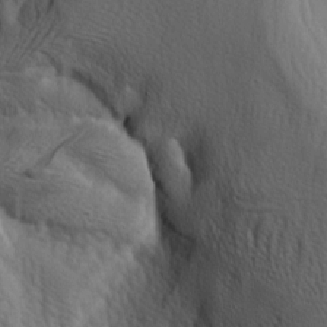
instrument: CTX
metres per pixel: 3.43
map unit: lAa
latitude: -7.0486
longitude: -124.1389
